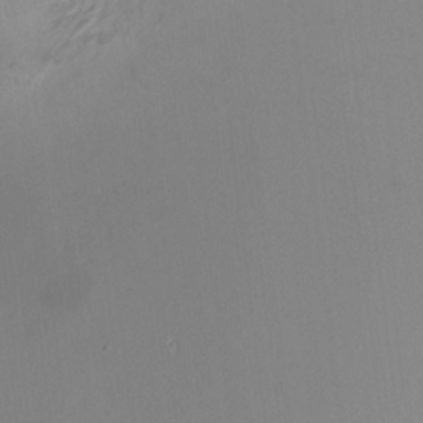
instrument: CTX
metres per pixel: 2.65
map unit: HNhu
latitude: 10.5357
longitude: 22.3495
